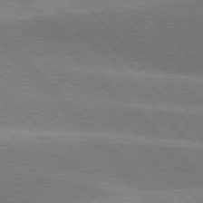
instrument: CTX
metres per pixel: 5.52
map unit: lApd
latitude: 76.1577
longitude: -62.7813
